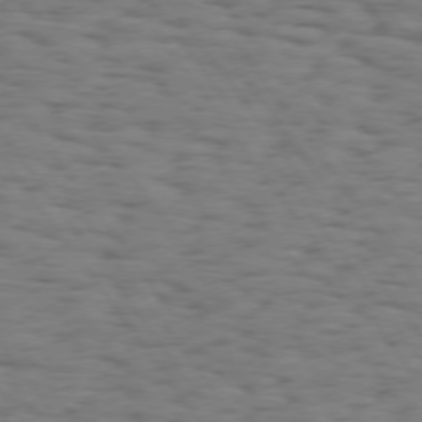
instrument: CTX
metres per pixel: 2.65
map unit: Hpe
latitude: 74.0444
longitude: -133.1592
